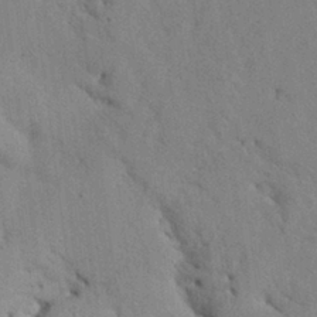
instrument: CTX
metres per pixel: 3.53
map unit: Nhu
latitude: 27.1214
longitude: -71.4804
